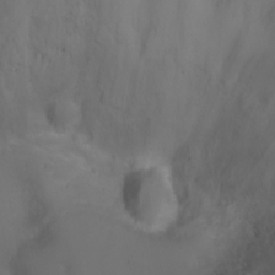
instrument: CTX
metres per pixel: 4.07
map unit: Ht
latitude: 0.5545
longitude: -21.8773
